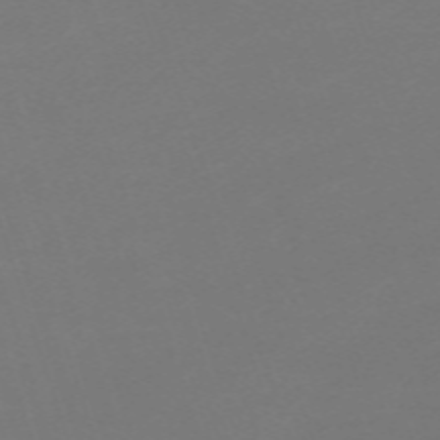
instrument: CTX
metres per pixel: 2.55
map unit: eHh
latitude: -63.5966
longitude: 49.5022
